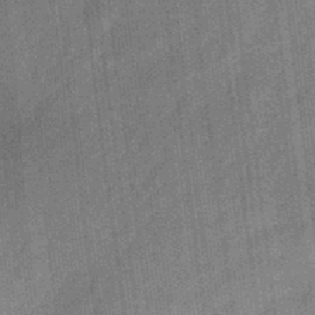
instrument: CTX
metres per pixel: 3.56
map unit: eHb
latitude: -30.9541
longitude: 73.8044
